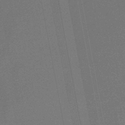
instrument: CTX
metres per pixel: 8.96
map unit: lHb
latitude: -48.9164
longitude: 68.4817
